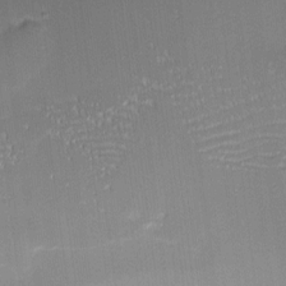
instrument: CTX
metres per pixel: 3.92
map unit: eHh
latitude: -1.1054
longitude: -83.1970
